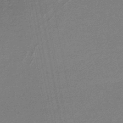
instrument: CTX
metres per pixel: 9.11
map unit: lHb
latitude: -46.6896
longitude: 72.0094
